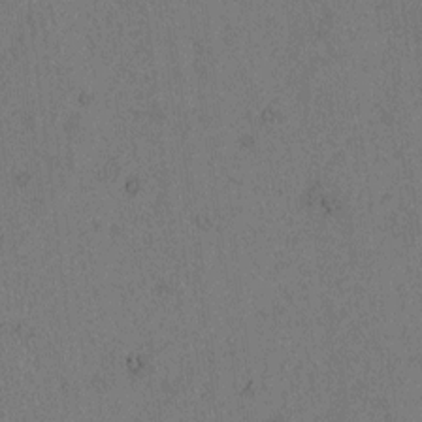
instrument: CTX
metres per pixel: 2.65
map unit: lAvf
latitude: 4.7057
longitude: 158.0661
